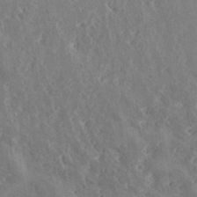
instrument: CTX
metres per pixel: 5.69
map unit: eHh
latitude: 34.6301
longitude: -134.1955
